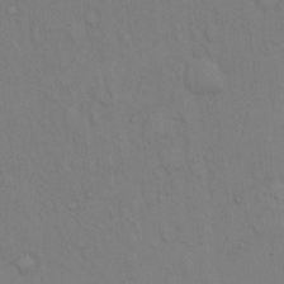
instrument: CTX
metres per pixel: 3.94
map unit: Hto
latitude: 13.1403
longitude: -61.2537
